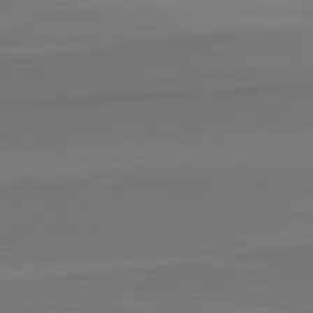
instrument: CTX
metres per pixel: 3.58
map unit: lApd
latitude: 82.4978
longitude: 168.1605
